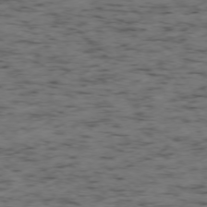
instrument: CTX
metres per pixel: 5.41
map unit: Ap
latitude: -76.0472
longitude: -61.4426
